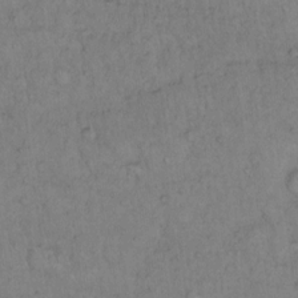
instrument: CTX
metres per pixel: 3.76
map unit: Hto
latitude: 13.4238
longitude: -56.5734
